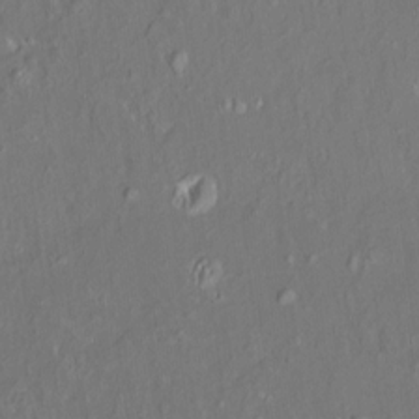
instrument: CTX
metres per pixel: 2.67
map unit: HNhu
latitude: 5.7639
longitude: 10.5196
